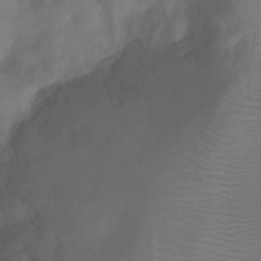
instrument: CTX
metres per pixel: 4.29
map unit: Ht
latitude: 1.9528
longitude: -21.9150
